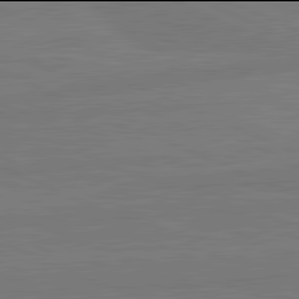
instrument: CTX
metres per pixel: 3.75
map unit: lApd
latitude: 81.9906
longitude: -177.8394
